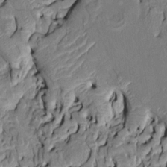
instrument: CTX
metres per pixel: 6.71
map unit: HNhu
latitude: 8.0444
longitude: -2.9702
